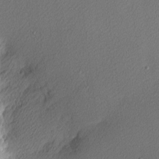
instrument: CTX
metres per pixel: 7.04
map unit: Nhu
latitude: 1.1781
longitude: -77.5182
